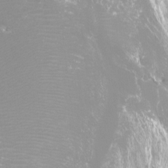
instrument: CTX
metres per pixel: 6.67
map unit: Htu
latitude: -12.4251
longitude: -70.8380
